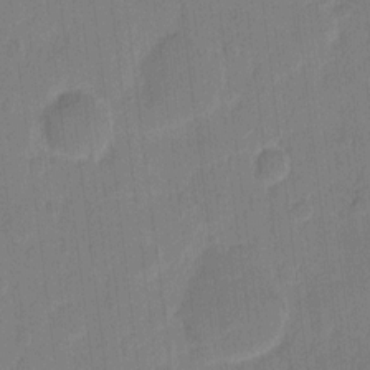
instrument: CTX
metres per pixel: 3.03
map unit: eHh
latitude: 10.3467
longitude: -66.7246
